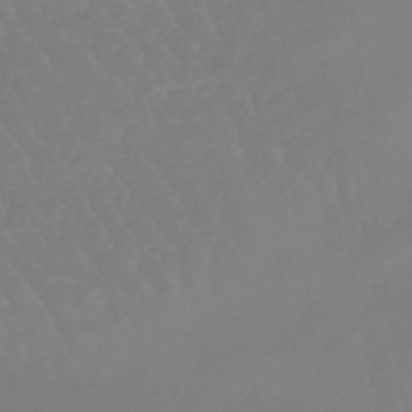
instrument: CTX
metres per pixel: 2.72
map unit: lHb
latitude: -45.5777
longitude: 79.1431
